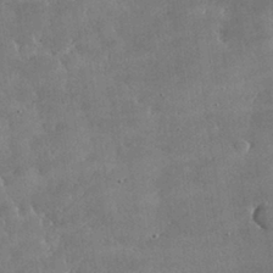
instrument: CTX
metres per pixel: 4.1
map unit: lHvf
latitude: 31.5560
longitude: -93.6882
